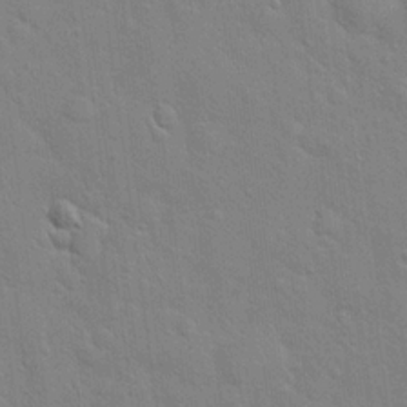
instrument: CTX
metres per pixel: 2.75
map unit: Hto
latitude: 20.0255
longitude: -51.8394
